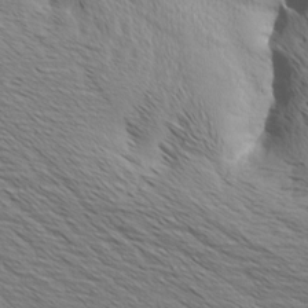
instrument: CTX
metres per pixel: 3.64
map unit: Aa
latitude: 8.0822
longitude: -138.1578
